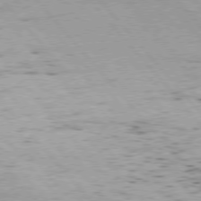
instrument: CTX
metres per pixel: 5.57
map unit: Hpe
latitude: 76.0255
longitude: -144.3656
